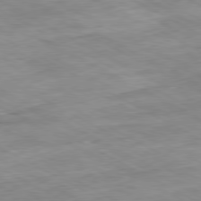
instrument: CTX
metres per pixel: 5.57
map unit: Ap
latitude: -80.6330
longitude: -80.7624
